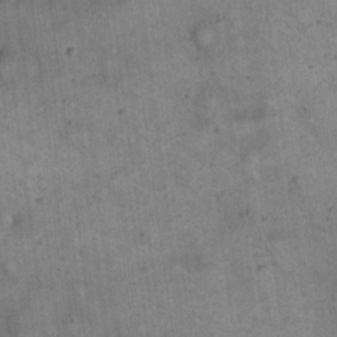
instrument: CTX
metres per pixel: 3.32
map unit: eHh
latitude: 20.3845
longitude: -60.7813
